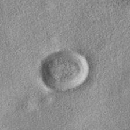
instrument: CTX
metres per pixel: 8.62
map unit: eAb
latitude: 38.7435
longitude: 106.9730
